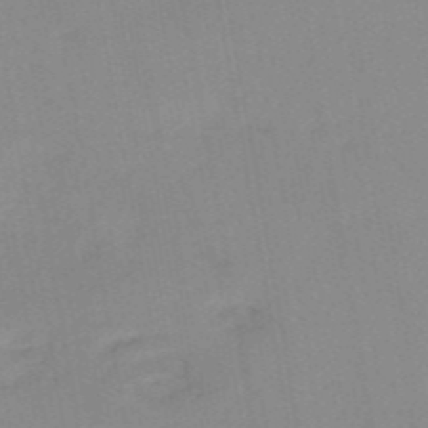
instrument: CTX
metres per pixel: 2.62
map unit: HNb
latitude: -53.7288
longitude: -48.5735
